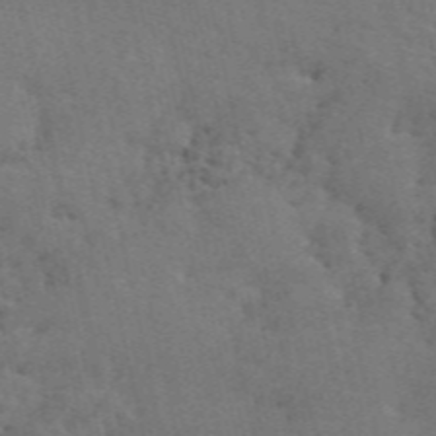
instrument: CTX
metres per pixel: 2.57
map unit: ANa
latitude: 50.2711
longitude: -81.9717
